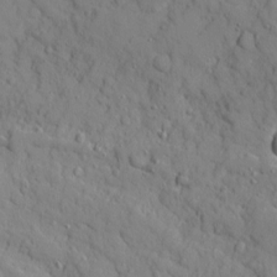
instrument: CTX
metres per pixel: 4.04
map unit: Ave
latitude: 10.5735
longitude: -101.4427
